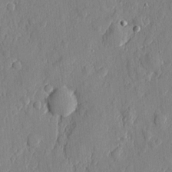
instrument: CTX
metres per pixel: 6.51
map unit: eHh
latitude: 6.1956
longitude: -73.3671
